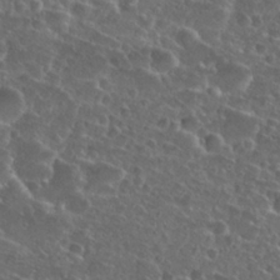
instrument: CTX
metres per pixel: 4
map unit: Hto
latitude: 27.1403
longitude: -50.7435
